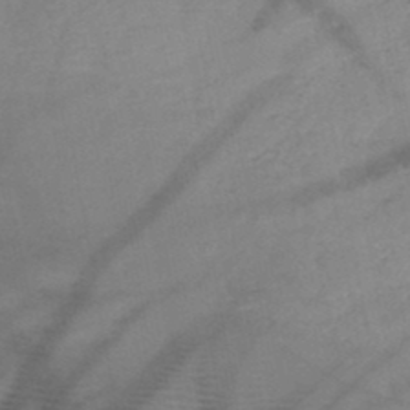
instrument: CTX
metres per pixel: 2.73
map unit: HNb
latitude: -47.9367
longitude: -40.9513
